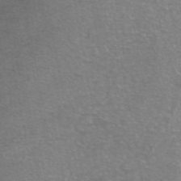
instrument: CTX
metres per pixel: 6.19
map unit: eAb
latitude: 46.1956
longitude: 101.8800
